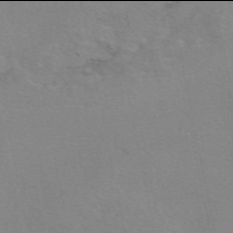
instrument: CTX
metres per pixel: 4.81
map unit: eAb
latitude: 49.9906
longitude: 104.5007
